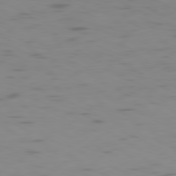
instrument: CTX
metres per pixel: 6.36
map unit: Ap
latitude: -81.1998
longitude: -61.2159
